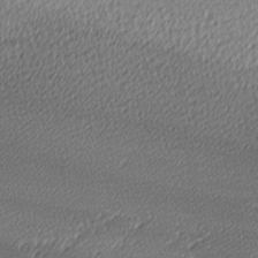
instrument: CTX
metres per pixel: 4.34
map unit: lAa
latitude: -10.6708
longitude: -126.3090
